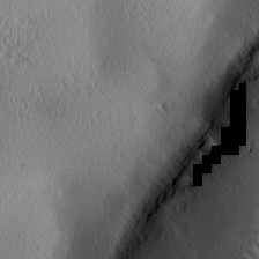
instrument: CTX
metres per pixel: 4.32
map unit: lAa
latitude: 1.2159
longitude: -116.0633
